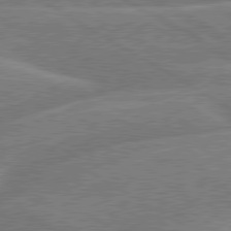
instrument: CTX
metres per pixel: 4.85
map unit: lApd
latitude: 79.8206
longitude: -131.9906
